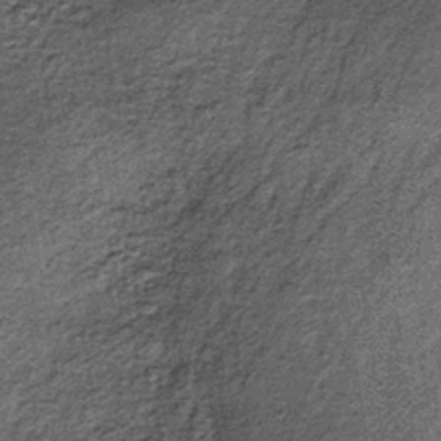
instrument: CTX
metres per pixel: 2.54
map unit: lHb
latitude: -38.7652
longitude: 66.4818
